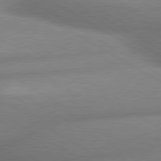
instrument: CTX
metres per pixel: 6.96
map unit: lApd
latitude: 80.1200
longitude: -163.1781
